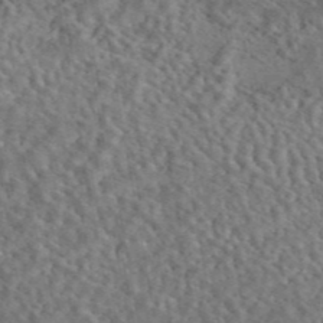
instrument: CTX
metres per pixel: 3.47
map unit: eAb
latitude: 43.6883
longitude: 109.0864
